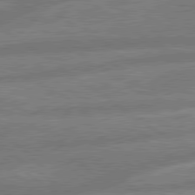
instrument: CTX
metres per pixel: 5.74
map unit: lApd
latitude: 79.8017
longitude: -164.0444
